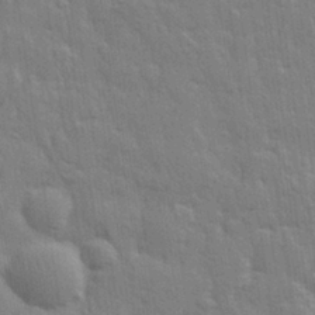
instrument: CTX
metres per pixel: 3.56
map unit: eHh
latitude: 28.9136
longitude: -76.6679
